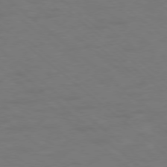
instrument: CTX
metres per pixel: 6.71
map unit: Ap
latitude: -78.6518
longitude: -67.8205
